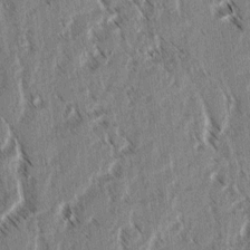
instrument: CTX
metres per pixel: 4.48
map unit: lAvf
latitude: 3.4237
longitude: -105.8773
